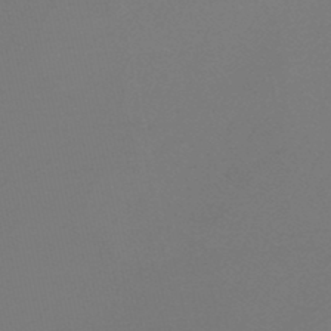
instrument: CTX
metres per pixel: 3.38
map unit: lHb
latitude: -47.4832
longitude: 64.8408
